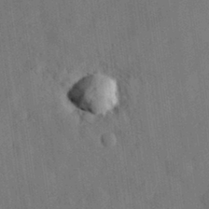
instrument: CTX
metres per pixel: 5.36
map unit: eHh
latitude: 31.2537
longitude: -77.3292
